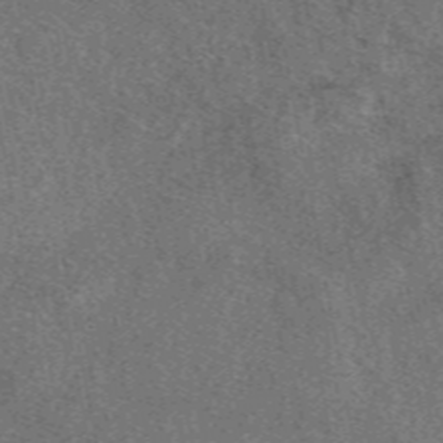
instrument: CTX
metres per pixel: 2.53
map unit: eAb
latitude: 48.4979
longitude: 111.8611
